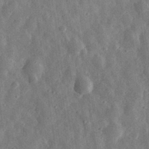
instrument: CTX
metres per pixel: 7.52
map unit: eHh
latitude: 32.2145
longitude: -78.4223
